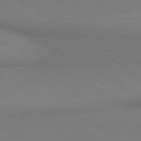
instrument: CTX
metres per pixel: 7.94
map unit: lApd
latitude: 80.6679
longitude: 146.4440
